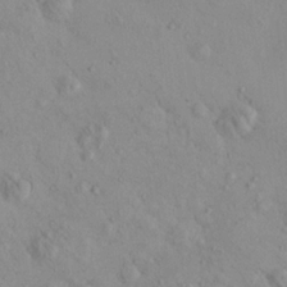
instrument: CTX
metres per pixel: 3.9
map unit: eHh
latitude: -0.3118
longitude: 17.8423
